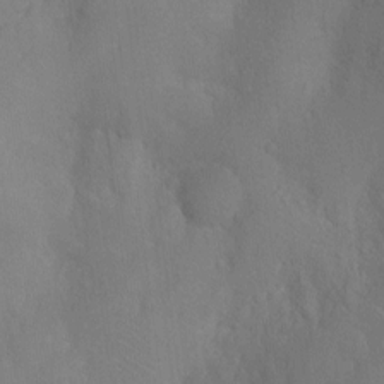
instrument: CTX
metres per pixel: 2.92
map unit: Ht
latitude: -4.6140
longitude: -25.5371
